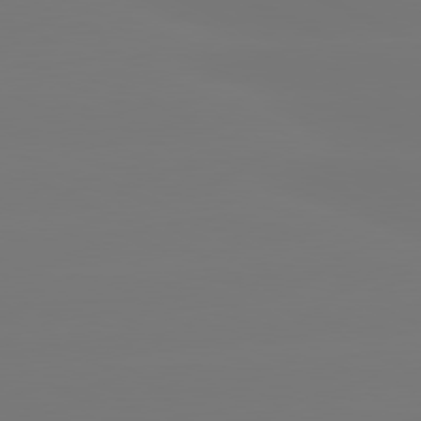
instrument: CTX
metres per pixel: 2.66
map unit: lApd
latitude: 80.7435
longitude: -148.8569
